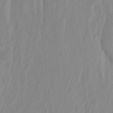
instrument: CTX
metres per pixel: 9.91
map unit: Ht
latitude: -14.3307
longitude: -56.7813
